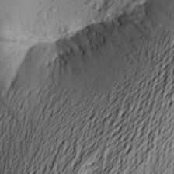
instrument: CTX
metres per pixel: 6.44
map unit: Aa
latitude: 22.8191
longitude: -149.4426
